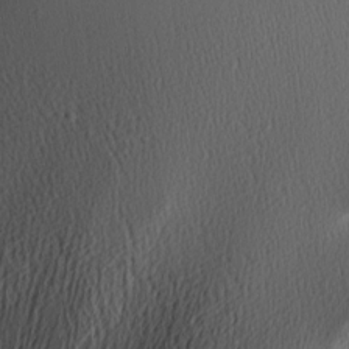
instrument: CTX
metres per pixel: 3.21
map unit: Hve
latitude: 2.5545
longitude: -120.9703
